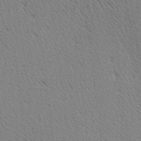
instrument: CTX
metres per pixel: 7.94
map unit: Hve
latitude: 2.9513
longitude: -124.8946
